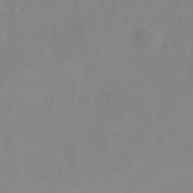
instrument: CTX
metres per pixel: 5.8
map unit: HNb
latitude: -31.0864
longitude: 63.6722
